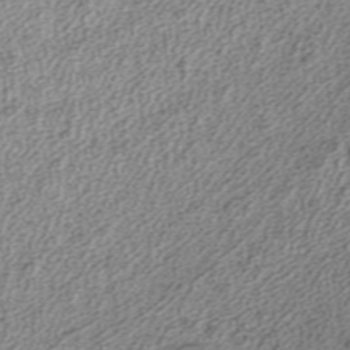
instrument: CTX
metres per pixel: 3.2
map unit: ANa
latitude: 36.6680
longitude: 15.1431
